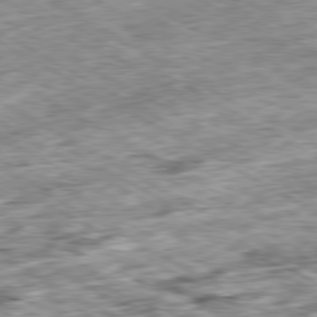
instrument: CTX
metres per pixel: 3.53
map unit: Ap
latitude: -80.2929
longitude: -89.3482
